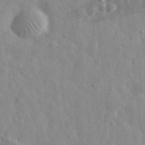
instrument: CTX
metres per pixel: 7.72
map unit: eHh
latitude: 31.9528
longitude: -71.9528
